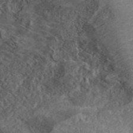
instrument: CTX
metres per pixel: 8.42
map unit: ANa
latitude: 43.2348
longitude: 36.3495
